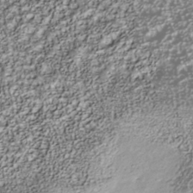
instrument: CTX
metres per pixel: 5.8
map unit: Nhu
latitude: -40.4818
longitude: -83.8394
